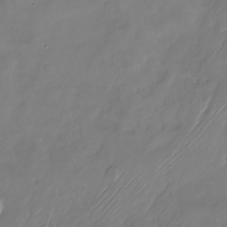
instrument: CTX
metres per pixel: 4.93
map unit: Nhu
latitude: -21.8800
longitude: -71.9717
